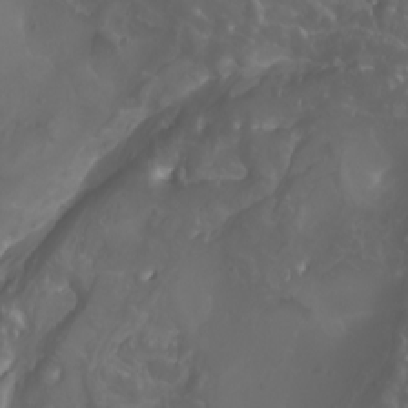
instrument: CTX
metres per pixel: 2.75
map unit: Nhu
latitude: -8.0661
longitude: -93.9906
